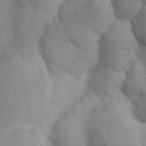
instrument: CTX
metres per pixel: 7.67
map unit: Ave
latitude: -11.0864
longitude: -120.8569
